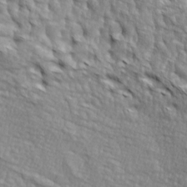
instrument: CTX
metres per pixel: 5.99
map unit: lAa
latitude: -4.6518
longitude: -122.0633
